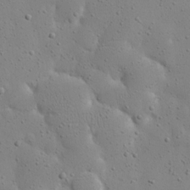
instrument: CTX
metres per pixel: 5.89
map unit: eHh
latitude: 18.4223
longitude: -71.3481
